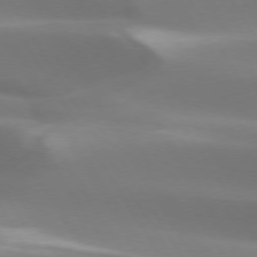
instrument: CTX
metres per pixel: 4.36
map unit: lApd
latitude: 73.7828
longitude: -50.2522
